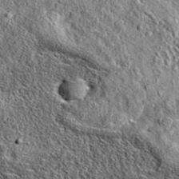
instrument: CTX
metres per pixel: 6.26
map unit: eAb
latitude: 36.6301
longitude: 109.8800
